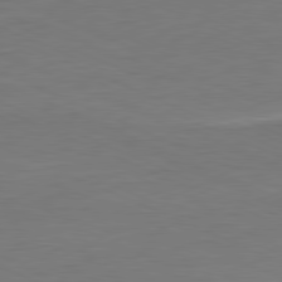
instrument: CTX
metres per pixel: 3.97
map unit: Ap
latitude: -81.7856
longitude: -76.2711
